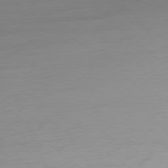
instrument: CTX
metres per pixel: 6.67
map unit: Ap
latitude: -78.7463
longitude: -76.8569
